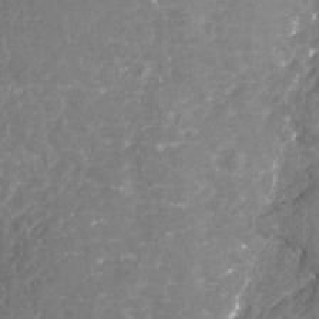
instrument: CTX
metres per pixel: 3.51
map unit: Nhu
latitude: -19.3888
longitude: -57.6693
